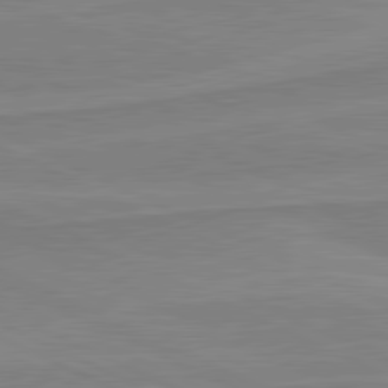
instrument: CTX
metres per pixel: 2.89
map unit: lApd
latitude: 81.1592
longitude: 169.5399
